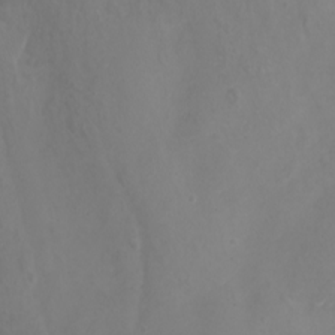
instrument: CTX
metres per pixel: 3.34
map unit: Nhu
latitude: -8.2361
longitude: -93.6694
